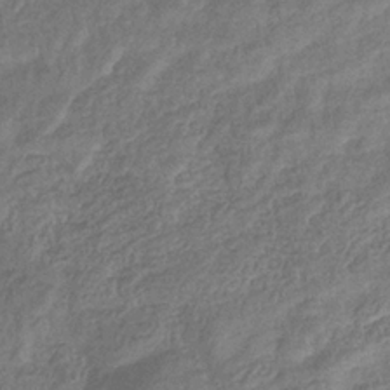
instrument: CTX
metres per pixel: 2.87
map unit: eHb
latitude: -33.5022
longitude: 76.5385
